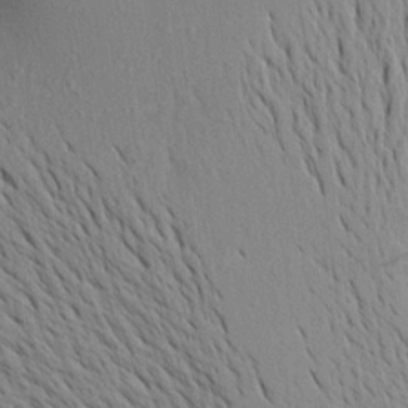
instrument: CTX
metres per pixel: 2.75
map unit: Aa
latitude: 17.2915
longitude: -149.1592
